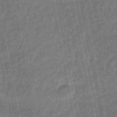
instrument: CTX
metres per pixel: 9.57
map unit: eHb
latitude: -43.7477
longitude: 87.1053
